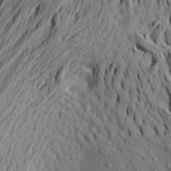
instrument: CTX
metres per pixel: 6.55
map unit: Aa
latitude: 20.5546
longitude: -148.6679
